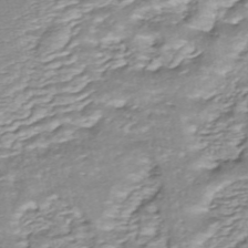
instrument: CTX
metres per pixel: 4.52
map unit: HNhu
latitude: -44.2740
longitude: 104.8597
